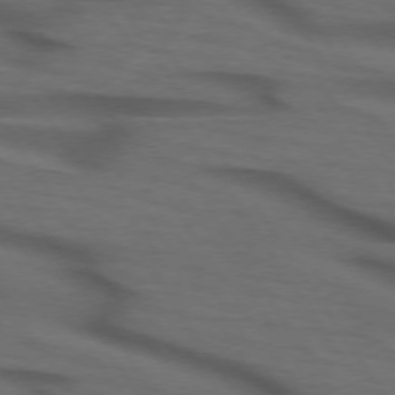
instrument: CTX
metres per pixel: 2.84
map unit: lApd
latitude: 73.8773
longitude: -74.4223
